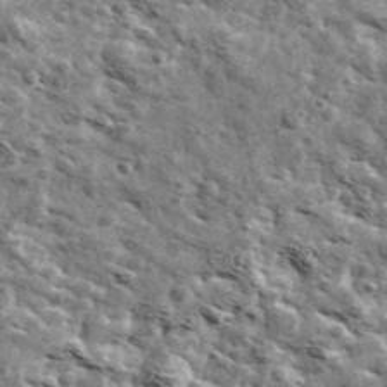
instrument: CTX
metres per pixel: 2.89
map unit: Ave
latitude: 42.0822
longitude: -107.9528
